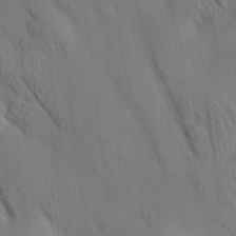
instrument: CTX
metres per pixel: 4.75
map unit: HNhu
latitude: 13.7828
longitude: 11.8234
